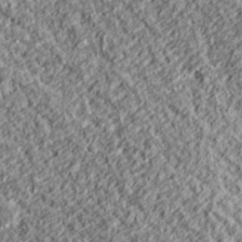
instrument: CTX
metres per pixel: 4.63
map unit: lHvf
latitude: 38.9136
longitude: -89.6694
